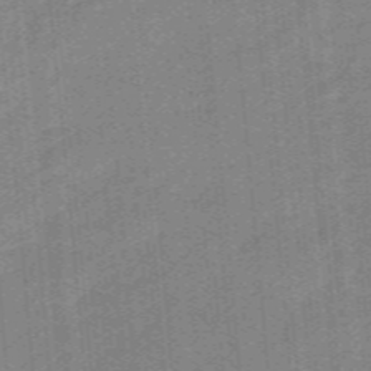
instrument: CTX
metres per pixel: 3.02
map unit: eHb
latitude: -44.5007
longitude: 87.4643
